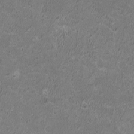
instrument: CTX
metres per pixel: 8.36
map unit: HNhu
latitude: 1.0458
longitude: -0.6301
